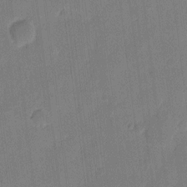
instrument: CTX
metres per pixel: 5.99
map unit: eHh
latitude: 10.8191
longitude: -66.8002
